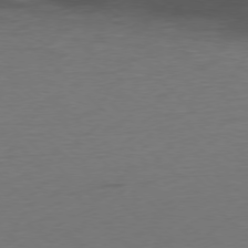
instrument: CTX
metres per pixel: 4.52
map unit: Ap
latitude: -77.6155
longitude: -64.2522
